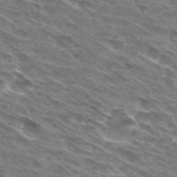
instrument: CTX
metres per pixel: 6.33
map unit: Hto
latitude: 30.0822
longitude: -44.5734
